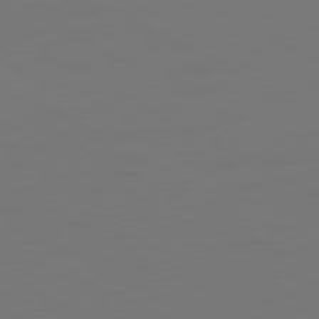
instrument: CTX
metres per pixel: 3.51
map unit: Ap
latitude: -80.5007
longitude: -59.8394
